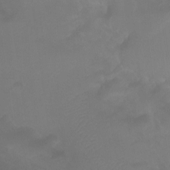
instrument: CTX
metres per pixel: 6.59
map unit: Ht
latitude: -7.1242
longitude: -31.7072
